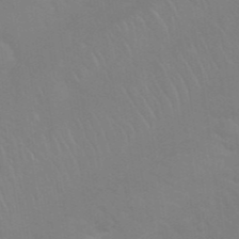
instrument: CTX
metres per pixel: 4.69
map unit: Nhu
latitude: 27.0459
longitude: -61.4993
